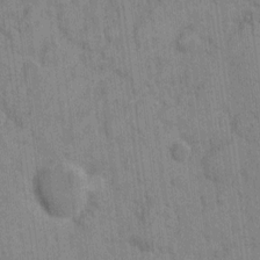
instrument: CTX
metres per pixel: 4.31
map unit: eHh
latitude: 9.2348
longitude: -66.0255
